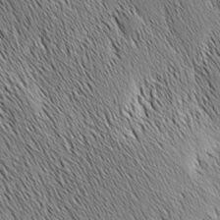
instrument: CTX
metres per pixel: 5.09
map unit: Nhu
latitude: -4.6140
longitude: -150.1955
